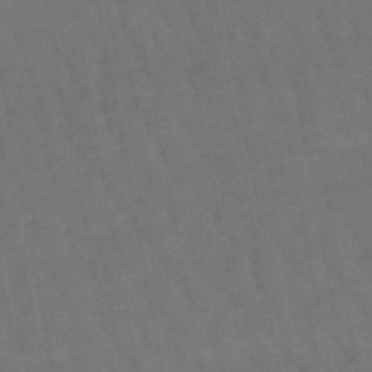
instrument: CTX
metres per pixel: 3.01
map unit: lHb
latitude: -47.5210
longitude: 80.8786
